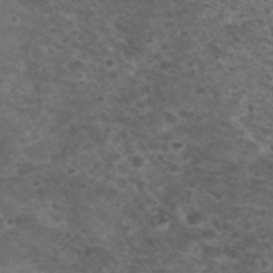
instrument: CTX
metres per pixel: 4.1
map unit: Nhu
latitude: 28.9891
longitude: -49.8205
